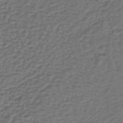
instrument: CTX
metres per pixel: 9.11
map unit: lHb
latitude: -39.9178
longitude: 63.9367
